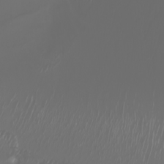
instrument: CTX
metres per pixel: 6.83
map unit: Nhu
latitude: -8.1417
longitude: -80.7624
